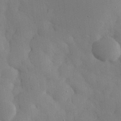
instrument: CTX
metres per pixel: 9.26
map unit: eHh
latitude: 30.9892
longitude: -72.3657
